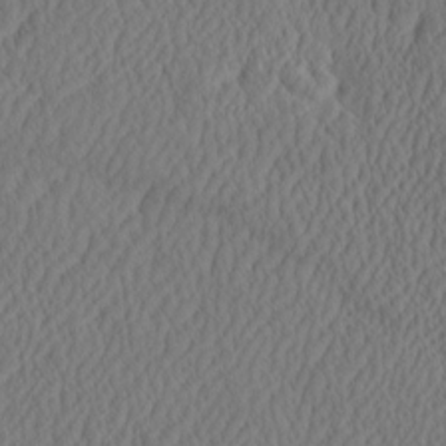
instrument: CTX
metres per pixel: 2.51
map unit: eHh
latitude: -3.1620
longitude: 16.8975
